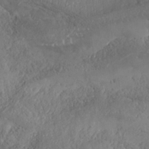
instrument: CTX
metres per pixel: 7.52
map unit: Nhe
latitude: -36.9919
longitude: 138.2551
